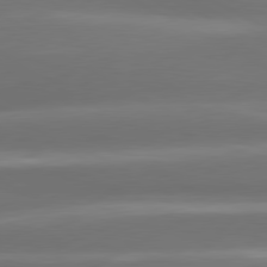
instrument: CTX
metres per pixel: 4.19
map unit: lApd
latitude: 80.4979
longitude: -141.6504
